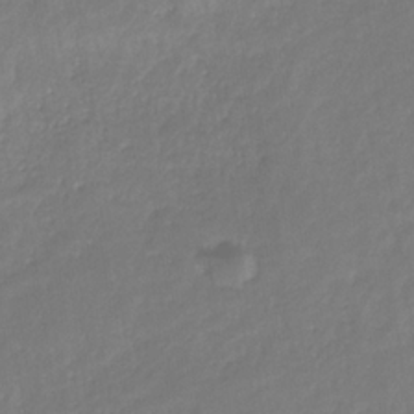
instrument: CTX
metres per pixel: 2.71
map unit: eHb
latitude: -30.9919
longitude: 73.1431
